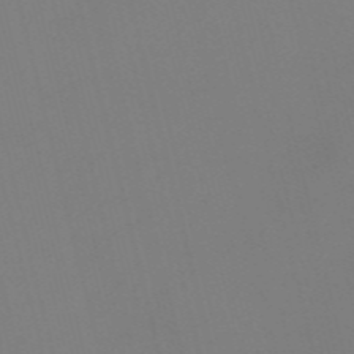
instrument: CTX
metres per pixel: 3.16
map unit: Nve
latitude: -57.3887
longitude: 53.0864
